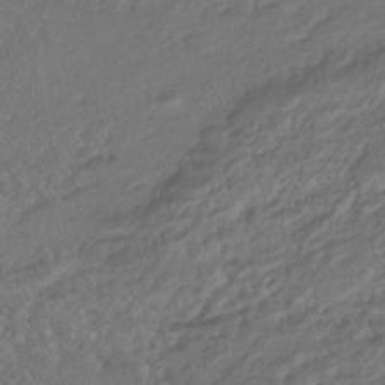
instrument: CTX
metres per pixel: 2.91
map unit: ANa
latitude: -43.2375
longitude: 108.6518
